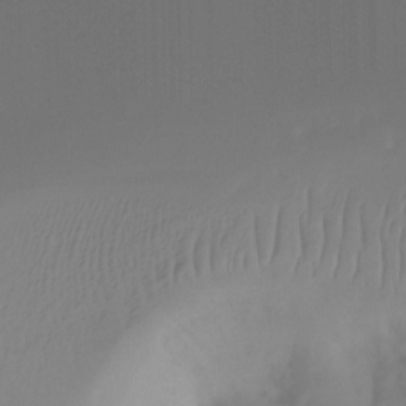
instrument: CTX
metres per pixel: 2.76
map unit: Ht
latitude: -12.4251
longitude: -48.3845
